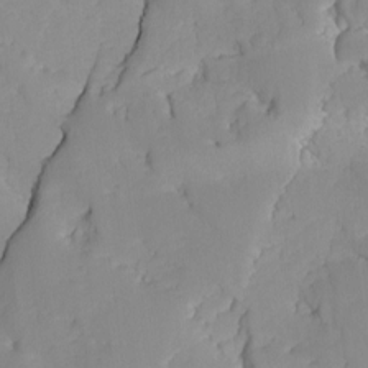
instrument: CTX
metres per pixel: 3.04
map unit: Ave
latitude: -8.9542
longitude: -116.9136
